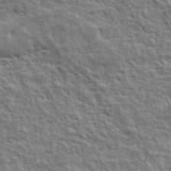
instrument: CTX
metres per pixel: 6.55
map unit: lHvf
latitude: 39.0647
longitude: -89.1026
